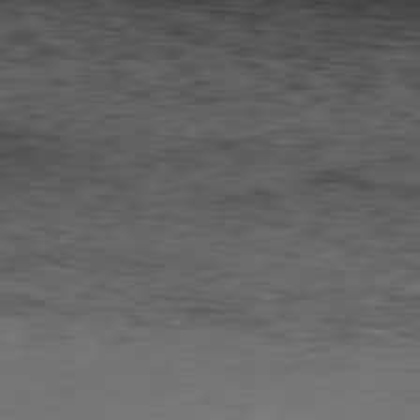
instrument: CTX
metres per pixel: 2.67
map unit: Hpe
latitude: -81.3699
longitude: 16.8975
